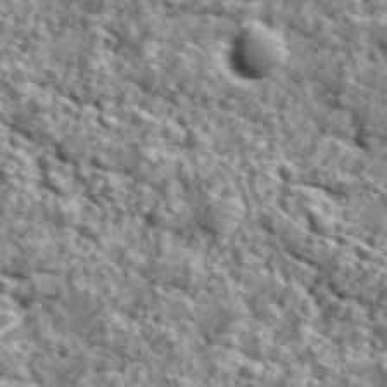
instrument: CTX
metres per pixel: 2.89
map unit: Ave
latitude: 18.5168
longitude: -134.9891
